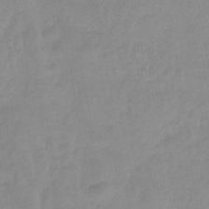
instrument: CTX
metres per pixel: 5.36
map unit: HNhu
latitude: -27.1998
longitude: 73.5777
